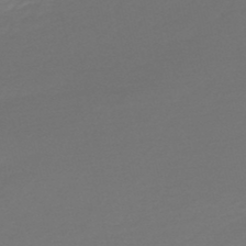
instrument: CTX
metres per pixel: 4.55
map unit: lHb
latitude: -47.5966
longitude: 60.3117
